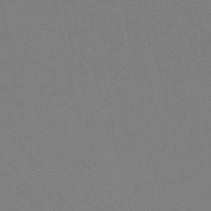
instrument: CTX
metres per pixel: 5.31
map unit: eHh
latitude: -53.3698
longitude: -24.5545
